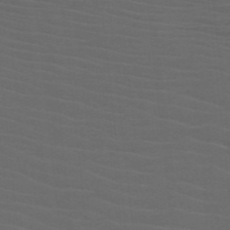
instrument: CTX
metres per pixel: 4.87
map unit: HNb
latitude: -50.1606
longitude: -45.6694
